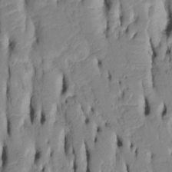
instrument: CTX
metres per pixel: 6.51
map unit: Htu
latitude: -5.2754
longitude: 152.0850
